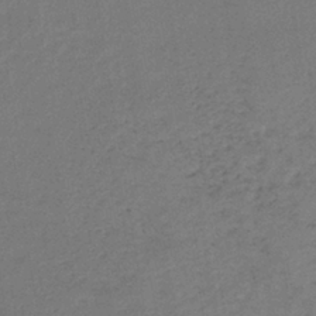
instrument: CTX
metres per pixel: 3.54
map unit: lHb
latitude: -38.4062
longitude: 71.5021
